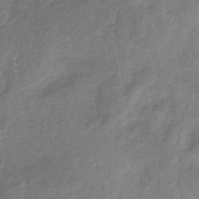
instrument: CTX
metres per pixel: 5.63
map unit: HNb
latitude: -33.0487
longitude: 59.7099
